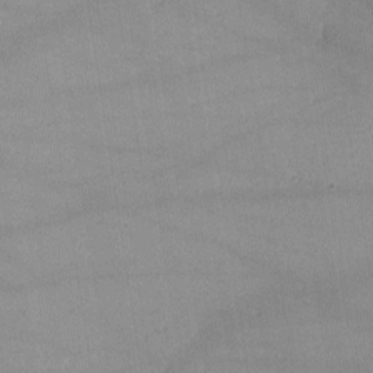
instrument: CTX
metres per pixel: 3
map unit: lHvf
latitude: -10.6896
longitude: -101.8017
